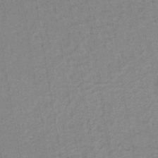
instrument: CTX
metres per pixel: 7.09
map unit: lHb
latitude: -41.5021
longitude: 62.7463
